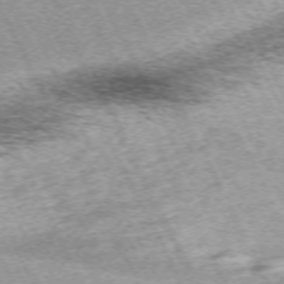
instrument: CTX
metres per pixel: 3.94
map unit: Hpe
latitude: -71.3132
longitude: 11.4266
